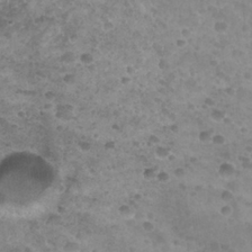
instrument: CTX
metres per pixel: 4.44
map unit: Nhu
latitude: 27.6694
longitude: -53.6694
